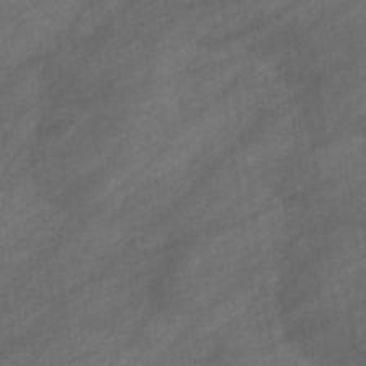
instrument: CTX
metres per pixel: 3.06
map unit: eHb
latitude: -33.0487
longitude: 71.7667
